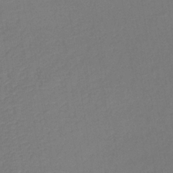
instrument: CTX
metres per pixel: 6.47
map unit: lHb
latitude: -35.6155
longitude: 67.5210
